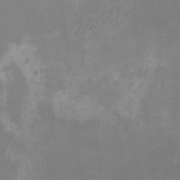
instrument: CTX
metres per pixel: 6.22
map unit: HNhu
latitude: -0.5574
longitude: -3.9906
